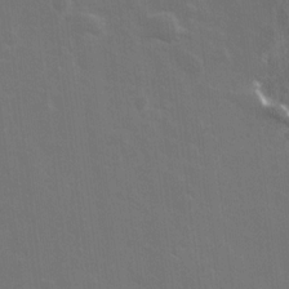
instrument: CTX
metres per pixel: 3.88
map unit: Ave
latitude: 18.2900
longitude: -130.3468
